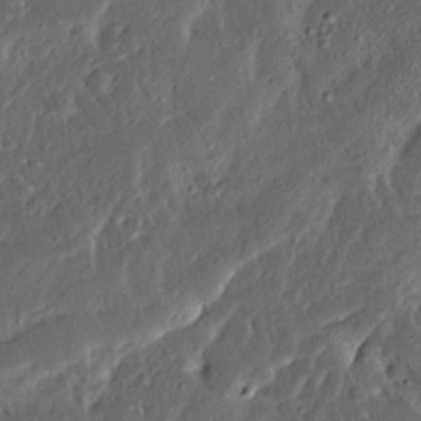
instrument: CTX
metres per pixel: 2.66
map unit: Ave
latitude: 14.8947
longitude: -138.7624
